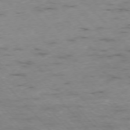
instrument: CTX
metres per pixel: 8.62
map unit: Ap
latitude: -76.4440
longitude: -60.9136
